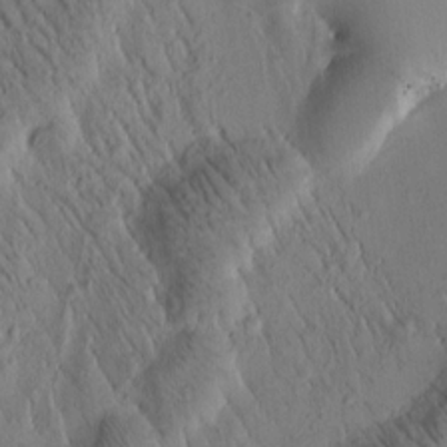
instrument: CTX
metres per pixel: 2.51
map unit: Htu
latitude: -1.1809
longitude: 171.4832
